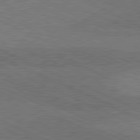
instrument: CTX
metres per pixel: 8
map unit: lApd
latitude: 80.9703
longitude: 123.1809
